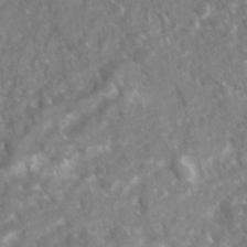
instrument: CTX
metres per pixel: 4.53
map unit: Ave
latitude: 17.1403
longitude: -130.8380
